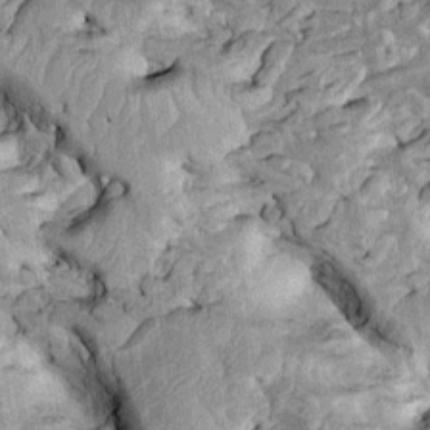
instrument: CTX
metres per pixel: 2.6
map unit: Htu
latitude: -1.8045
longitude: 148.7652
